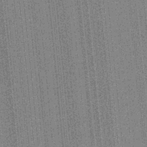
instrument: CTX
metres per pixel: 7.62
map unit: Aa
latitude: 26.6680
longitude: -147.1970
